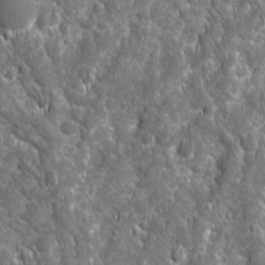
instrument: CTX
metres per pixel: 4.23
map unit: Ave
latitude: 16.1011
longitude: -133.5938
